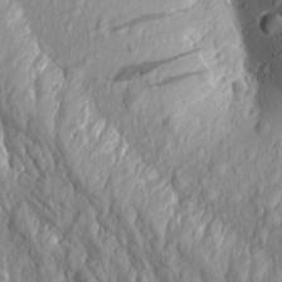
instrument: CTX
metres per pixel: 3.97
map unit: Aa
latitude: 17.7072
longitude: -146.2523
